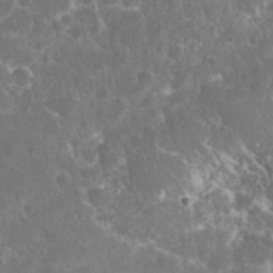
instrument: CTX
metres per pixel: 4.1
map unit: eHh
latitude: 36.5924
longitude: -61.2726
